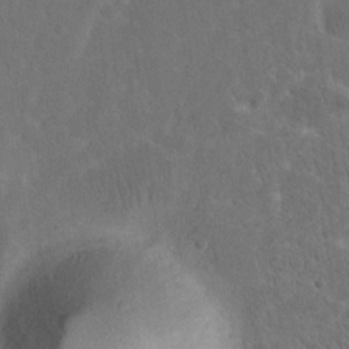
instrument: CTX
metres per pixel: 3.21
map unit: eHh
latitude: 19.9150
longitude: -65.8394
